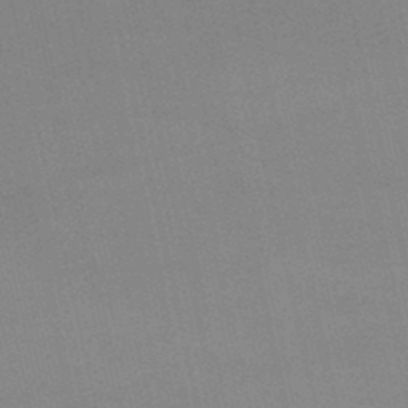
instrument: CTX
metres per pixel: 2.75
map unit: lHb
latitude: -45.5966
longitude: 58.8219
